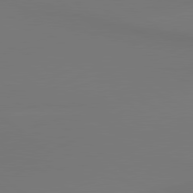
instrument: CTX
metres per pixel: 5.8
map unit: lApd
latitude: 80.6301
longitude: 153.9367
